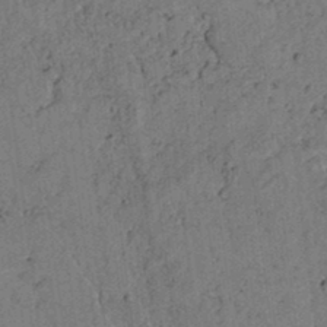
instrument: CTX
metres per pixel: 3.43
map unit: lAvf
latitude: 4.8569
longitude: 158.8974
